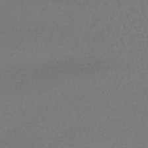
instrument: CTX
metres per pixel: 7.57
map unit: lHb
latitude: -44.8975
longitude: 78.5195
